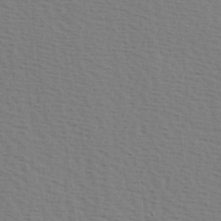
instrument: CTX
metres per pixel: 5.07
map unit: Hve
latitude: 2.4790
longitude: -125.6316
